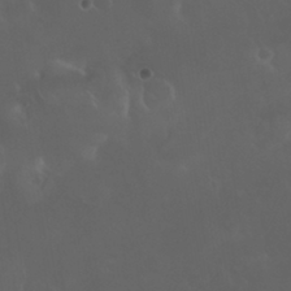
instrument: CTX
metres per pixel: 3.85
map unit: Nhu
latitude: 30.0822
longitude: -58.4034
